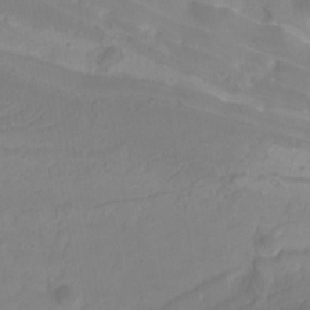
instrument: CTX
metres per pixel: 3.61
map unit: Htu
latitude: -12.9920
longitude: -70.6112
